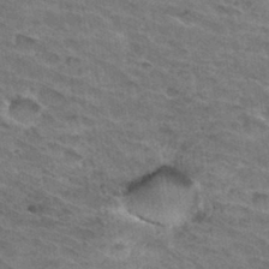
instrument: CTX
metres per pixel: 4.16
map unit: Hto
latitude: 32.7813
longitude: -47.1215
